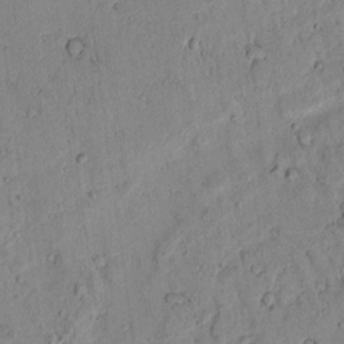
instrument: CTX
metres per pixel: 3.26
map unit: lAvf
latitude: 7.0458
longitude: 169.5399
